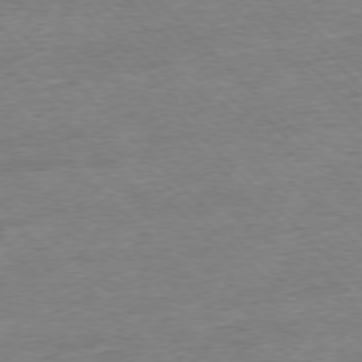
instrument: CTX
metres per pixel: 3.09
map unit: Ap
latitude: -76.7463
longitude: -97.4993
